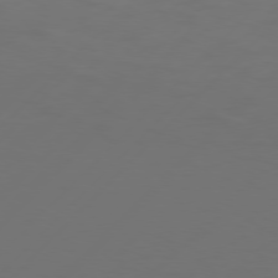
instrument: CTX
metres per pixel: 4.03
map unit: Hpe
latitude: 76.5734
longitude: -127.3482
